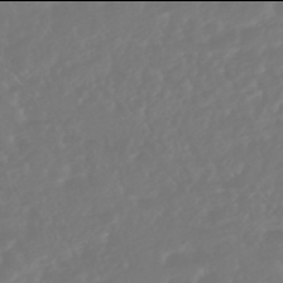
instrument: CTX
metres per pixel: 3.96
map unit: HNhu
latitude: -46.0094
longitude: 104.1228
